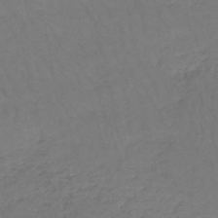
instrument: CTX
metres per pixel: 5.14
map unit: HNb
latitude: -49.9178
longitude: -53.0648
